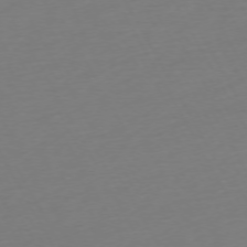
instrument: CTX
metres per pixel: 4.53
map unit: Ap
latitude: -74.0850
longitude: -69.2915
